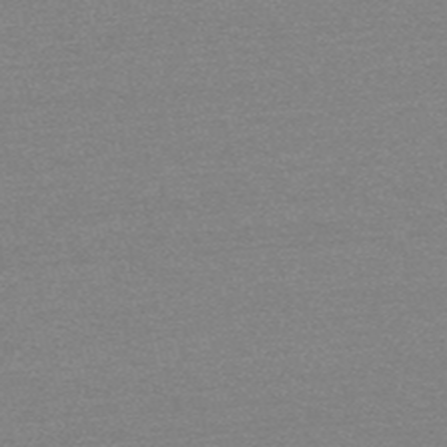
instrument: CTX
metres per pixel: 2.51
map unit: HNb
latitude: -52.0661
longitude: -43.2726
